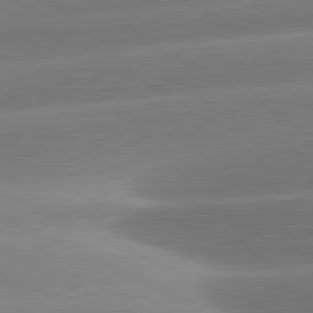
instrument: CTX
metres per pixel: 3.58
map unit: lApd
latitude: 81.2915
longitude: -159.4238
